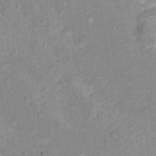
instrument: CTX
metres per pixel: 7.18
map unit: Nhu
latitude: 16.2334
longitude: -32.1956
